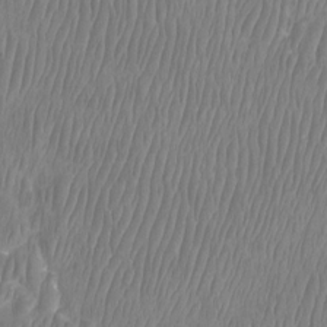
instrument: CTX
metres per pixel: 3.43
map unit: Htu
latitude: -8.9353
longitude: -75.5560
